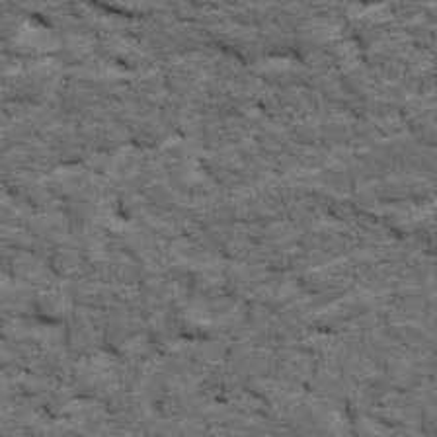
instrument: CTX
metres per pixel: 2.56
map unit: Ave
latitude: 17.7639
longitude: -135.6505
